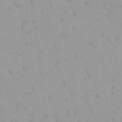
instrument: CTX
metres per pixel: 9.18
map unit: eHh
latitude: -1.5966
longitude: 20.3306
